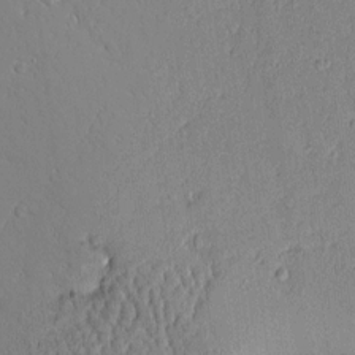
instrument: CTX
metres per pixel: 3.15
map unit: Aa
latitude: 10.1767
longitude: -129.3670
